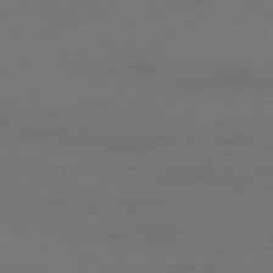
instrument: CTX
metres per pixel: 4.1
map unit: Ap
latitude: -79.7666
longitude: -83.0458
